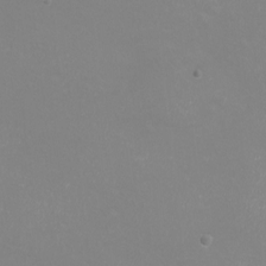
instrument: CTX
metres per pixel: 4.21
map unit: eHh
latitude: -12.5763
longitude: -59.9528
